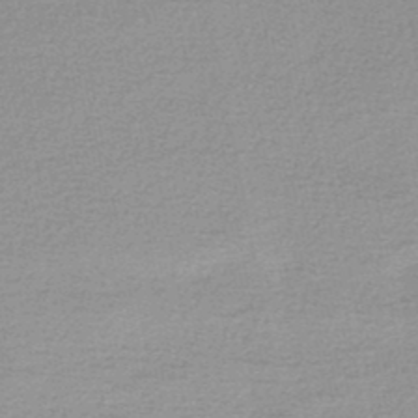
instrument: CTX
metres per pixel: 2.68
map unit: lHb
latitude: -48.5385
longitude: 65.9745
